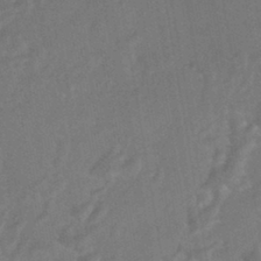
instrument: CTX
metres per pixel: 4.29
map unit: HNhu
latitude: -44.5196
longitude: 91.7856
